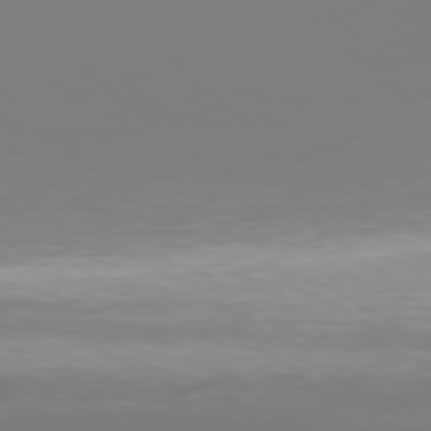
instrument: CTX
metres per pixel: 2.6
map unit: Hpe
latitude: 77.7071
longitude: -134.6490
